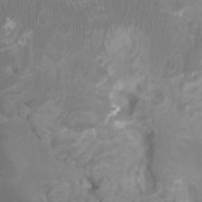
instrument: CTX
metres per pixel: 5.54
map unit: Ht
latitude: -2.9163
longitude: -17.8961
